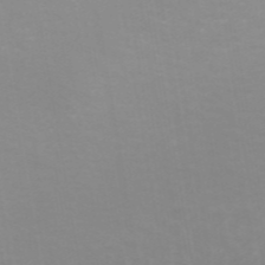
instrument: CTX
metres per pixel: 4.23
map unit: ANa
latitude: 45.2159
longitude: 29.0109
